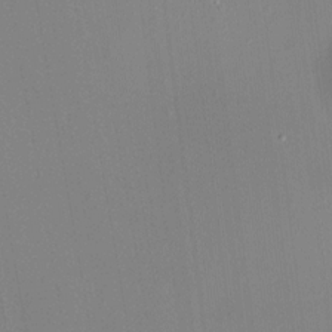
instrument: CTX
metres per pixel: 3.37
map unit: HNhu
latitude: 5.8961
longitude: 4.6707
